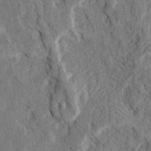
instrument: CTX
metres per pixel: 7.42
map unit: Ave
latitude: 23.6127
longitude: -133.2915
